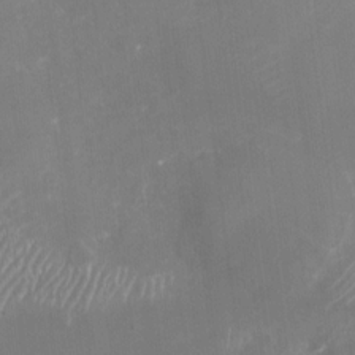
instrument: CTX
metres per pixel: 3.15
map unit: Nhu
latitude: -29.2376
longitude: -64.4790
